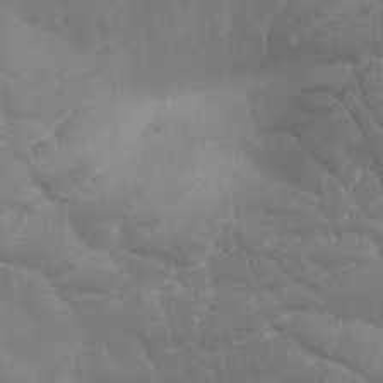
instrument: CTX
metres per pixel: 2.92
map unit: Ave
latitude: -7.6722
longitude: -122.2900
